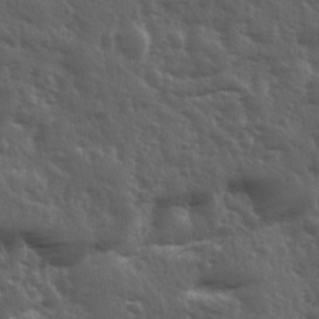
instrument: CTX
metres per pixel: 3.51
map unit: Ave
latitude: 11.5938
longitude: -103.6883
